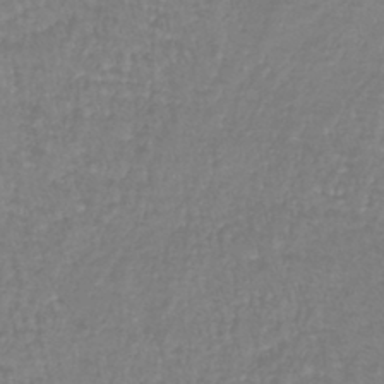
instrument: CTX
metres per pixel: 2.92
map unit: lHb
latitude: -40.9730
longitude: 65.6155
